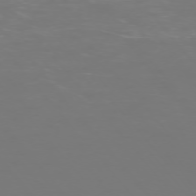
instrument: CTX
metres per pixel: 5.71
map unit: Ap
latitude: -75.1054
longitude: -76.4412
